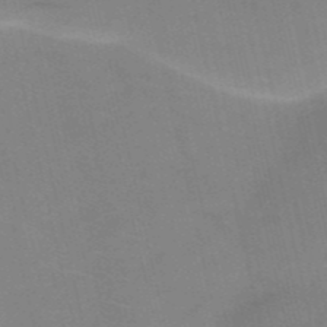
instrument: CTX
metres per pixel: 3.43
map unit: HNb
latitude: -52.1416
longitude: -45.1781
